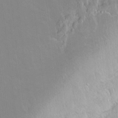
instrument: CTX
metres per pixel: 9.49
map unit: Hto
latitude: -14.4629
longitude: -42.1389
